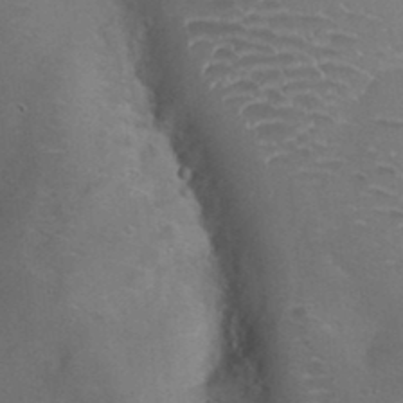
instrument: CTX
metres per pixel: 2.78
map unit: Hto
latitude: 20.0633
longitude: -49.8205
